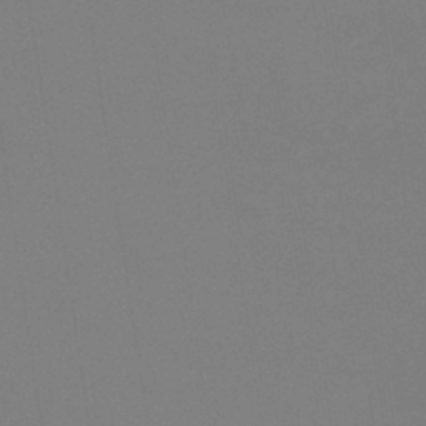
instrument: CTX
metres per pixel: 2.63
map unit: eHb
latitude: -38.3118
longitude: 75.3132
